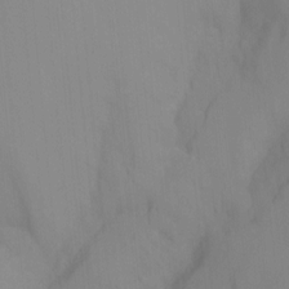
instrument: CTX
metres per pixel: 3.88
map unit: Nhu
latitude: -15.1809
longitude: -56.5356
